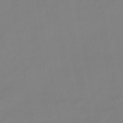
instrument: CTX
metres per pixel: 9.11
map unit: lHb
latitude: -49.2754
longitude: 79.7288
